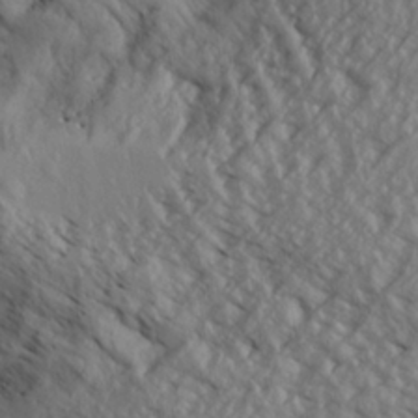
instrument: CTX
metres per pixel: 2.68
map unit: Aa
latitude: 27.8961
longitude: -134.1577
